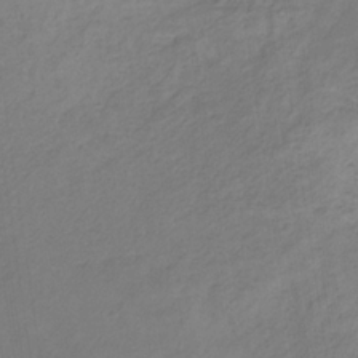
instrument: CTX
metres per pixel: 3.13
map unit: eHb
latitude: -30.7841
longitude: 67.3699
